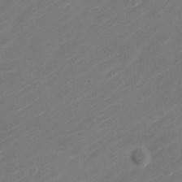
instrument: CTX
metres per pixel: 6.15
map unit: Nve
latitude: -21.0864
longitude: 106.7841
